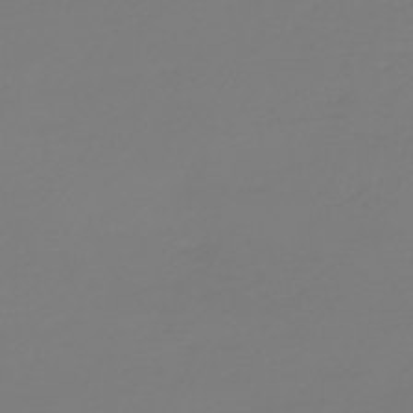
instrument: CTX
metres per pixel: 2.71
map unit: HNb
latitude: -46.2928
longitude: 56.3306
